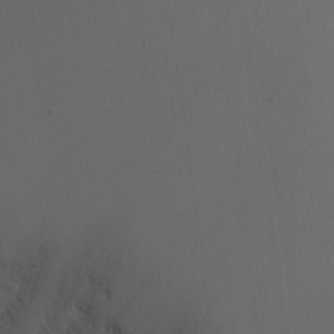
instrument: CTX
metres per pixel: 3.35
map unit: Nhu
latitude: -9.2754
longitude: -78.4979
